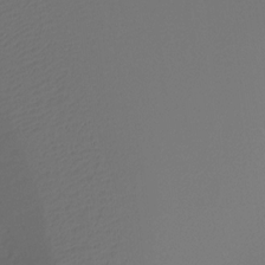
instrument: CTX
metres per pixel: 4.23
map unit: Ht
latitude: -15.9178
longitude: -49.0458
